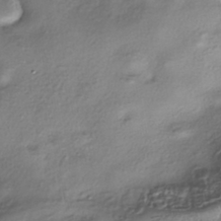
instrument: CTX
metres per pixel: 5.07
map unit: eHh
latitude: -41.8233
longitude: 122.7652
